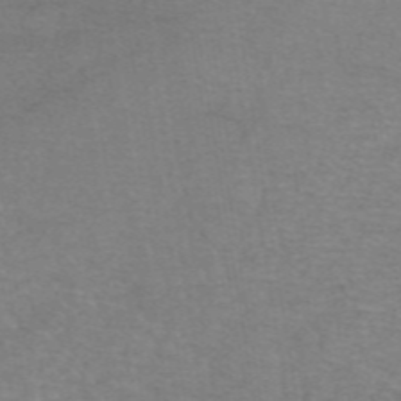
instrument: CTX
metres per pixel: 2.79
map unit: eAb
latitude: 46.8758
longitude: 102.2928
